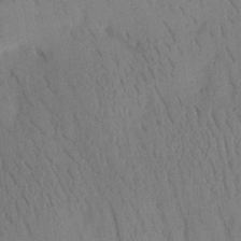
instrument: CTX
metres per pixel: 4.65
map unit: eHh
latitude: 25.8394
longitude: -75.9150
